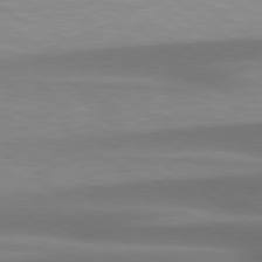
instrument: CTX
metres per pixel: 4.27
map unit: Hpe
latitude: 78.8191
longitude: -133.2537
